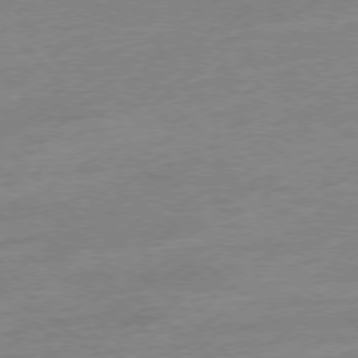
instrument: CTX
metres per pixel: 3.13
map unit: Hpe
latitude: -77.2187
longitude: -13.3104
